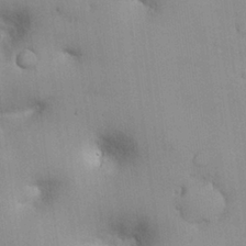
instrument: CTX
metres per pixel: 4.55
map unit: Nhu
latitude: 26.2145
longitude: -69.1592
